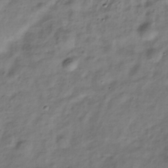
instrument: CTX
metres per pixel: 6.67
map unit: Hve
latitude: -33.0109
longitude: 89.2187
